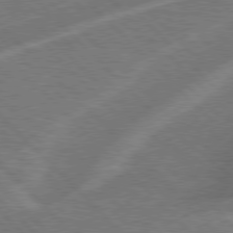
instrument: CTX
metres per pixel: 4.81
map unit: Hpe
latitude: 77.5371
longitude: -151.1970
